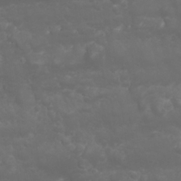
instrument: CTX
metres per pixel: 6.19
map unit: Nhu
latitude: 23.5371
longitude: -61.0458
